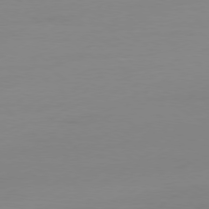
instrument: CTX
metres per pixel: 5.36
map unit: Ap
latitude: -79.1998
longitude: -65.4993
